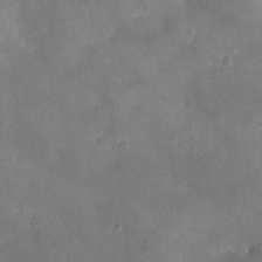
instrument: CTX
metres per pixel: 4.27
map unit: Ht
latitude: -3.1053
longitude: -19.7827
